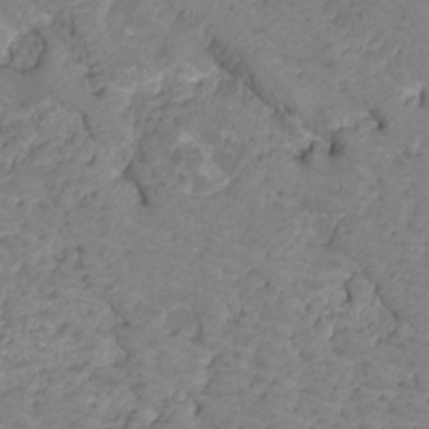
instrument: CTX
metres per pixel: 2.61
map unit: HNhu
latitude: -21.5966
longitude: 85.1998
